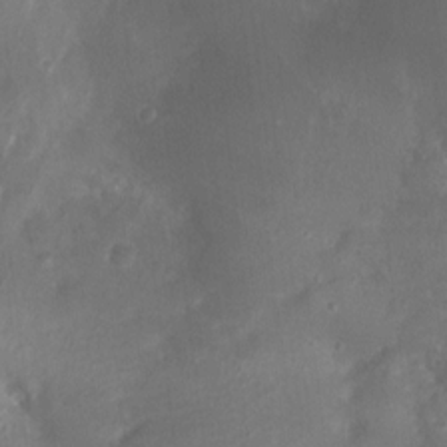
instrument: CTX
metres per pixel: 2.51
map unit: Nhu
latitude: 4.3656
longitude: -18.2711
